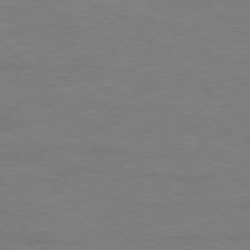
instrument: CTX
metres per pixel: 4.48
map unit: Ap
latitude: -78.3873
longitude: -86.7435
